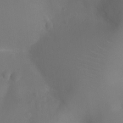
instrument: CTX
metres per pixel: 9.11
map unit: Ht
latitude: -3.6154
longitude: -25.1592
